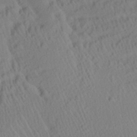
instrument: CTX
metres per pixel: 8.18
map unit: Aa
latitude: 27.2915
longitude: -135.6316
